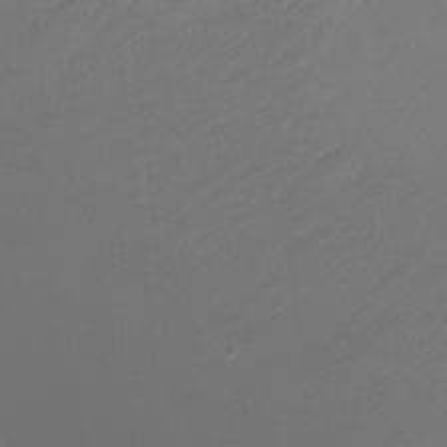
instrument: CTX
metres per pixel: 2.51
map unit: Nhu
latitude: -7.5777
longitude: -71.8394
